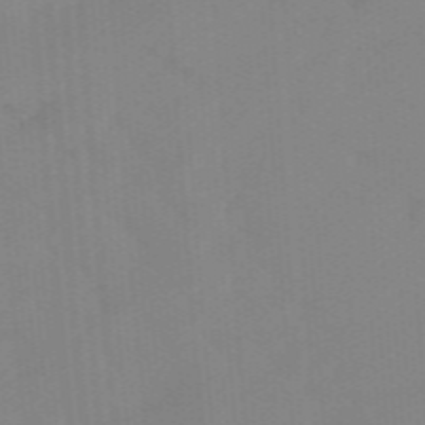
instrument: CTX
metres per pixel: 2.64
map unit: lHb
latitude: -48.3496
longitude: 83.4454
